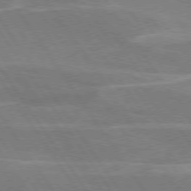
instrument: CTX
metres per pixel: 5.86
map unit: lApd
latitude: 74.6113
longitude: -66.6112
